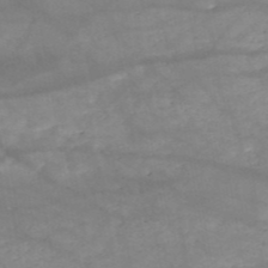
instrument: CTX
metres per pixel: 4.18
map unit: HNb
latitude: -50.8030
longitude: -39.8583
